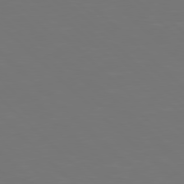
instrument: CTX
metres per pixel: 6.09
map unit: Hpe
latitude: 77.8016
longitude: -175.6316
